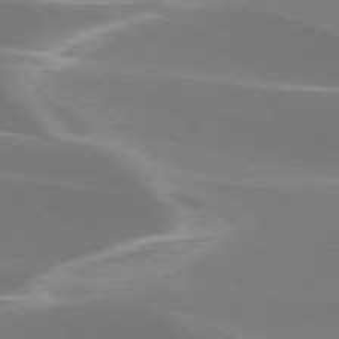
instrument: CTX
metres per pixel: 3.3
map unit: lApd
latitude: 75.4426
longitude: -63.3671
